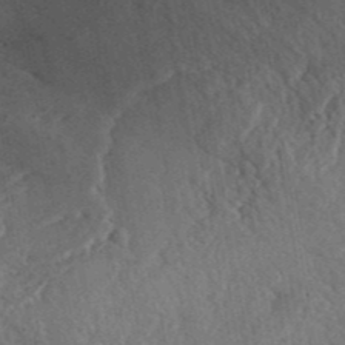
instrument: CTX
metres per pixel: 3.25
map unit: ANa
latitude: 41.9906
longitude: 52.1983
